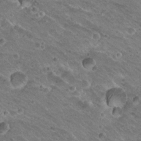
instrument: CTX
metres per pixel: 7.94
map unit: Hto
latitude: 20.3845
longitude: -32.9325
